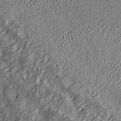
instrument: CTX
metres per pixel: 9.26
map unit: ANa
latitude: 36.5735
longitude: 17.5966
